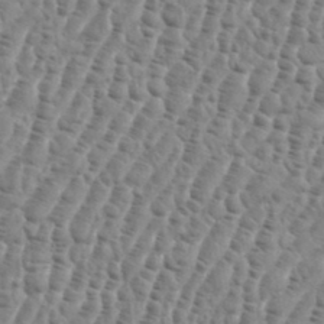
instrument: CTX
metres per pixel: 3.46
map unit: eHh
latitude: 36.6113
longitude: -136.3845
